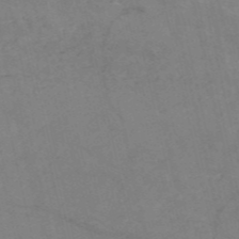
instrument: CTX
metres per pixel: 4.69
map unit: HNb
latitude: -54.2173
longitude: -47.7639
